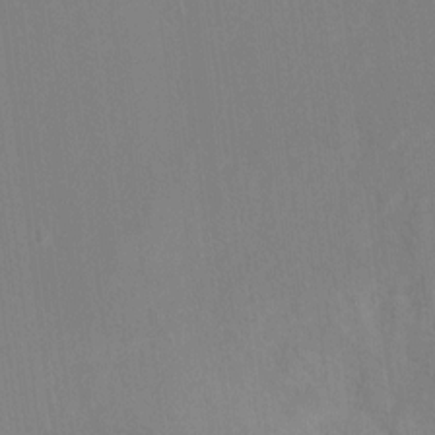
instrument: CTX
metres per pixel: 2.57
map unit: Ht
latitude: 5.9150
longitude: -30.2334
